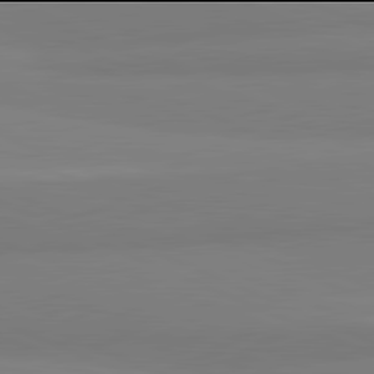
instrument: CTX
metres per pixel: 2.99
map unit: lApd
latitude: 81.9906
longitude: 178.3684
